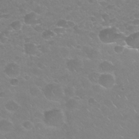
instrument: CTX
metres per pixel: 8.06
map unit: Nhu
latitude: 25.3670
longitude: -53.0081
